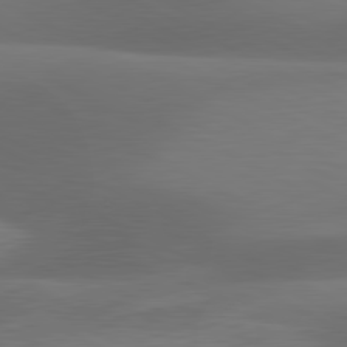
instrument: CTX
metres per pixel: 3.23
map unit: lApd
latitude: 81.1592
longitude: 124.7652
